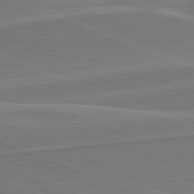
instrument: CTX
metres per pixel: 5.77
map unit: lApd
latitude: 82.1011
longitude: 141.0486
